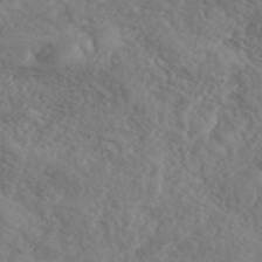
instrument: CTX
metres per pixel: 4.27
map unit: ANa
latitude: 43.1970
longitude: 54.9920
